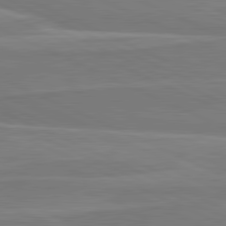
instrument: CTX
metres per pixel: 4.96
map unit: lApd
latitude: 81.5938
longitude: 170.0094
